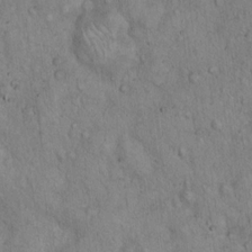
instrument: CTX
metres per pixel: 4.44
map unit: Hto
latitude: 13.4049
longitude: -55.7449
